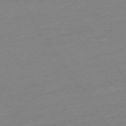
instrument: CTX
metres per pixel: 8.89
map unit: Ap
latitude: -74.1228
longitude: -81.3482
